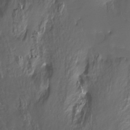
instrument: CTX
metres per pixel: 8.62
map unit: Htu
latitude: -13.2187
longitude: -46.8002
